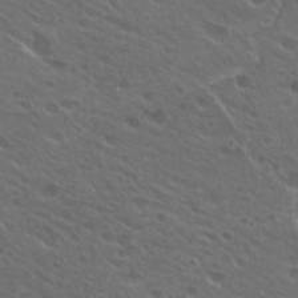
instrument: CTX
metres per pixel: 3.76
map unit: Hto
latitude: 25.6127
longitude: -39.8583
